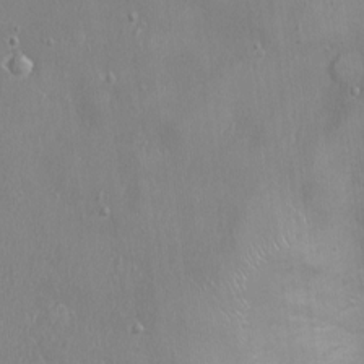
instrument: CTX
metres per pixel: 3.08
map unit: Ht
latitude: -4.4062
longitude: -15.1026
